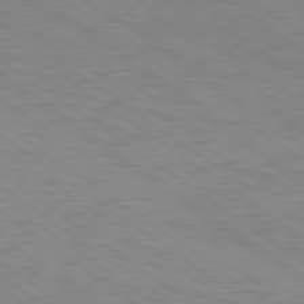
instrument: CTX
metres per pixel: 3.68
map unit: Hpe
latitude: 79.0459
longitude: -122.5546
